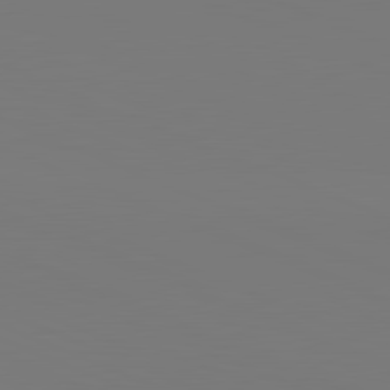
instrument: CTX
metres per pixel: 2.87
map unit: lApd
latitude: 82.1955
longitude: 147.6722
